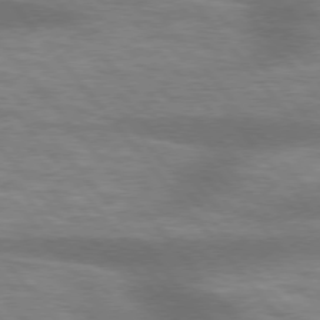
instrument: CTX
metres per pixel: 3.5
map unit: lApd
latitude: 75.6694
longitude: -58.1578
